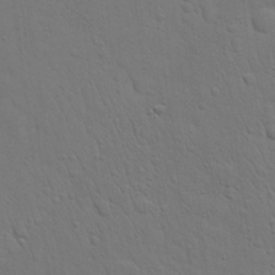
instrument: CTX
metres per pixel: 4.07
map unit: eHh
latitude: 19.9717
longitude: -63.1026
